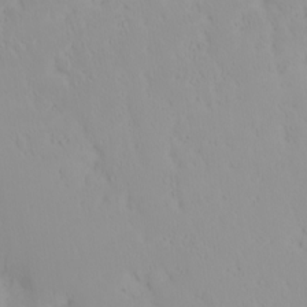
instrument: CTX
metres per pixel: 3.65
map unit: eHh
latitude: -1.6911
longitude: 20.1983
